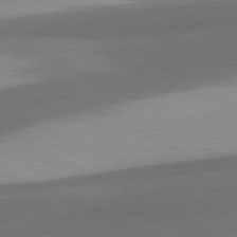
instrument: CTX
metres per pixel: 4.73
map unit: lApd
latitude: 81.4993
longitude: 139.5021
